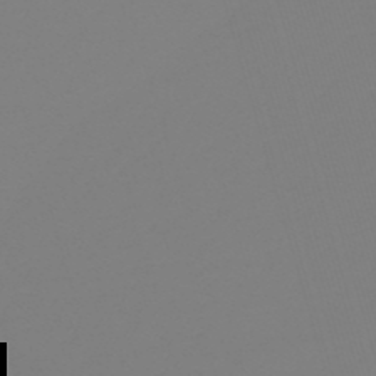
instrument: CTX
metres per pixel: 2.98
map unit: lHb
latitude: -49.9367
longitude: 81.6344
